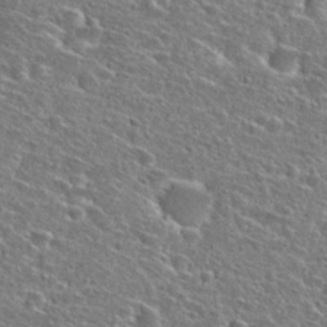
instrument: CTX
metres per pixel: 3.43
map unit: Hto
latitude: 25.7638
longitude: -47.1026
